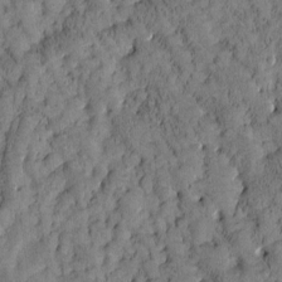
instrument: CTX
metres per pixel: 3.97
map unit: Htu
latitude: -3.3887
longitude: 173.8800
